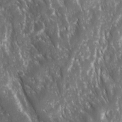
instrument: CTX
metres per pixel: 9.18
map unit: Ave
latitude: 15.5560
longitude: -132.2334
